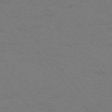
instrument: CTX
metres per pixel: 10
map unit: Ap
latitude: -75.7856
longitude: -69.5371
